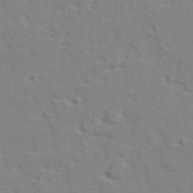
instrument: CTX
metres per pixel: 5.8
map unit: lAvf
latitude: 28.0822
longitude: -109.4615
